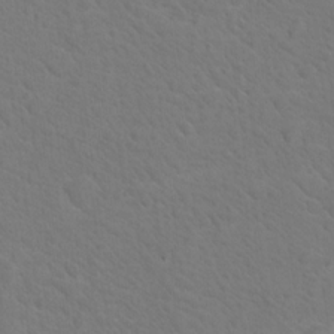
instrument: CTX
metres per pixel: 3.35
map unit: Nhu
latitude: 17.3104
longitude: -33.5182
